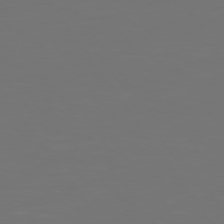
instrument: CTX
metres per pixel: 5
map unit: Hpe
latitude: 74.5924
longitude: -124.4790
